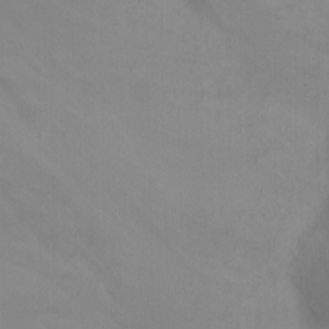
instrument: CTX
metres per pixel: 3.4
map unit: Nhu
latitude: -4.4251
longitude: -73.9717
